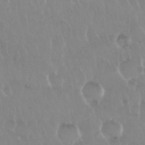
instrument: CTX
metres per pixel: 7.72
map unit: Nhu
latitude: 29.6883
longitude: -56.7057
